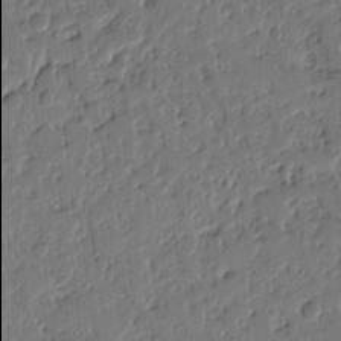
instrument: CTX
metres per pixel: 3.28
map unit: Ht
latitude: 9.8395
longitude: -77.9906
